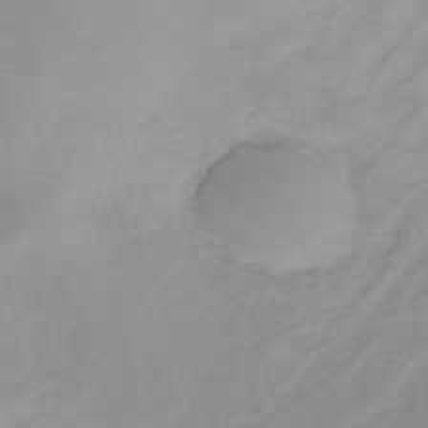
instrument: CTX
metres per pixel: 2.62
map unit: lHb
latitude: -36.1227
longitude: 72.4251
